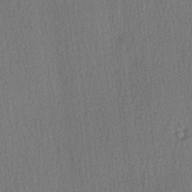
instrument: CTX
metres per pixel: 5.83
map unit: Ave
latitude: 3.4426
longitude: -111.7450
